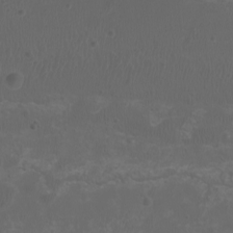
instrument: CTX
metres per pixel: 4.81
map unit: eHh
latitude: -6.9163
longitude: -76.2900
